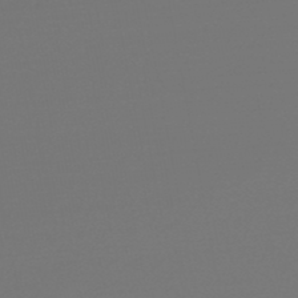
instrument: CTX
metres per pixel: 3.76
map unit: lHb
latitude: -47.8800
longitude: 65.3132
